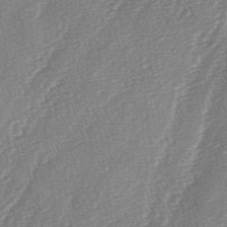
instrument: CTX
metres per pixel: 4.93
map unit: lAa
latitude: -4.7274
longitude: -130.0633
